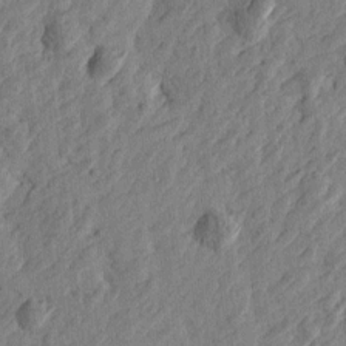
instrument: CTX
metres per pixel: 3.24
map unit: Htu
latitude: -3.1431
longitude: -179.4238
